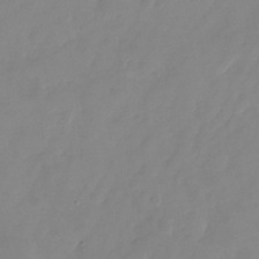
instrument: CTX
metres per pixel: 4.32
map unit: Nhu
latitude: -24.5951
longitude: -69.5749
